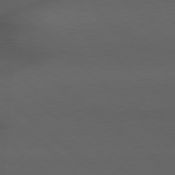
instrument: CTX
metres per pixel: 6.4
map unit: Hpe
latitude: 78.7247
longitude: -161.4426
